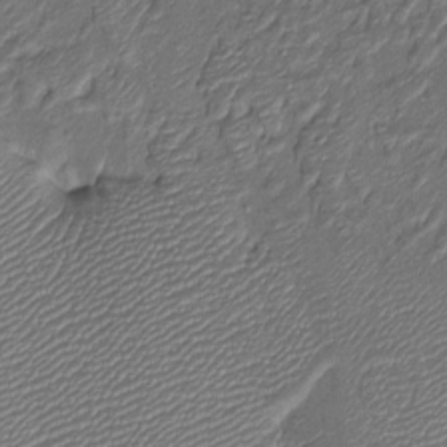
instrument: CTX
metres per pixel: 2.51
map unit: Htu
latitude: -6.8975
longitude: 155.2187
